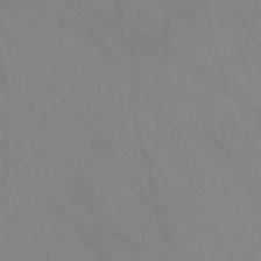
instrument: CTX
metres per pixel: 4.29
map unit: Nve
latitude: -57.7288
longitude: 63.7855
